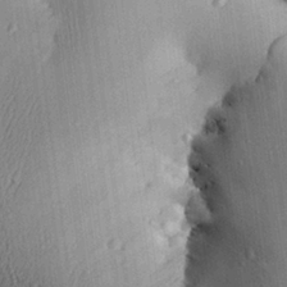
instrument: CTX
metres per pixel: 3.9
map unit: Aa
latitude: 26.4790
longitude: -134.7813
